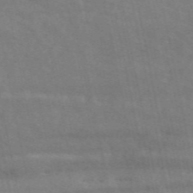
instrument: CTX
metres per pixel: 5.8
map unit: ANa
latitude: 50.6490
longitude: -81.7072
